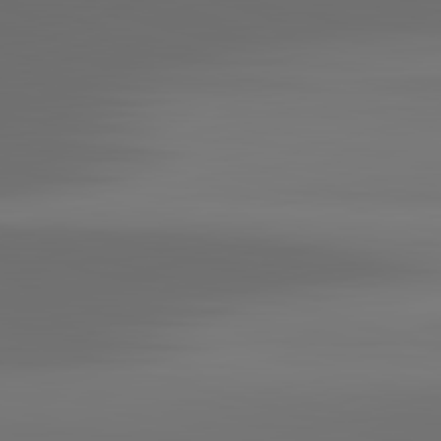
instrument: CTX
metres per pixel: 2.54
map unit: lApd
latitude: 83.2725
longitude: -133.2915
